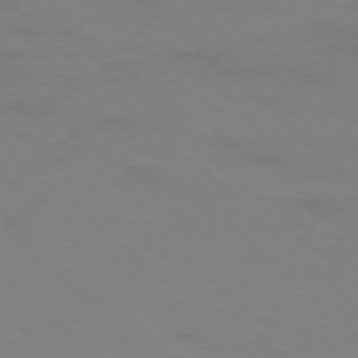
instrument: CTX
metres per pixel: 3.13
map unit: Ap
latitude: -76.1606
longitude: -77.3103
